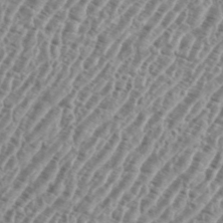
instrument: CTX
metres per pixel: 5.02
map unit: eHh
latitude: 36.8947
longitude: -135.8394
